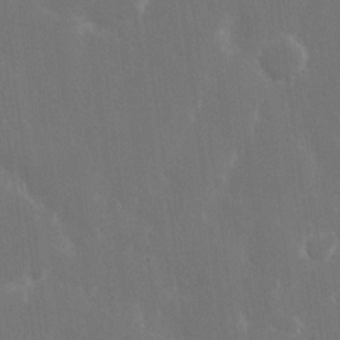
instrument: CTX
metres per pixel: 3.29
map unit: eHh
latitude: 15.8206
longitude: -72.4790
